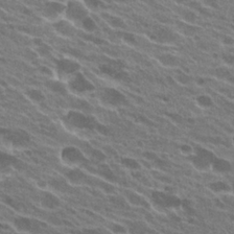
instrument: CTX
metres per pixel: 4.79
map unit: Hto
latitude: 23.7827
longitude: -38.3467
